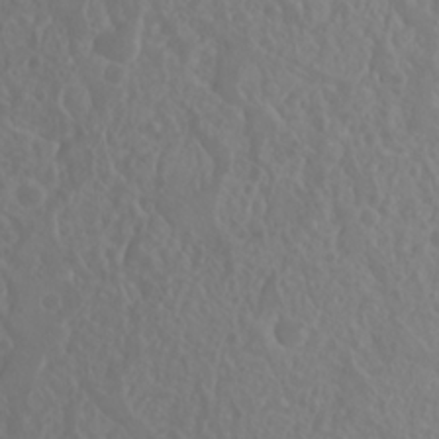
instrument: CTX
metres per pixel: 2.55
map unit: Nhu
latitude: 23.3104
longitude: -64.6301
